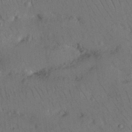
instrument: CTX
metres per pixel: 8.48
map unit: Nhu
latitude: 26.2334
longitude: -71.5182
